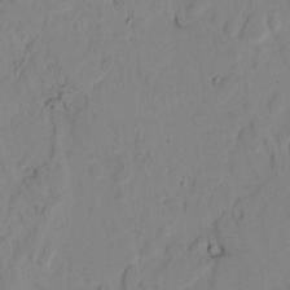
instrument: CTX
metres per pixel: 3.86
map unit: lAvf
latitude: 8.1389
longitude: 169.3698
